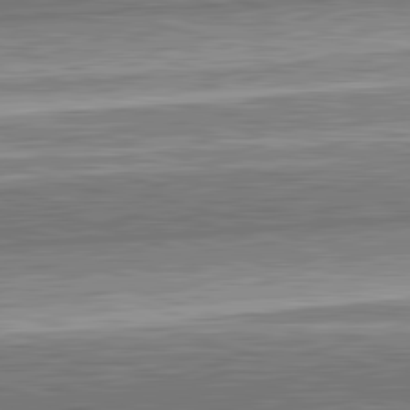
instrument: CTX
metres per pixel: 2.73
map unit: lApd
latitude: 82.7057
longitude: 166.9920
